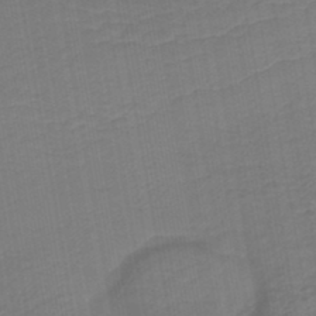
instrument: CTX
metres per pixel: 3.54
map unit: lHb
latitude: -43.9367
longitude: 60.8030
